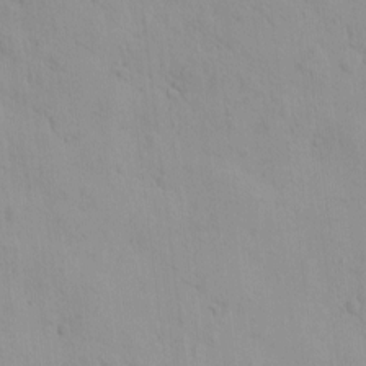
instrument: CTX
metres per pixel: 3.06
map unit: eHh
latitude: -1.4833
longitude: 19.1998
